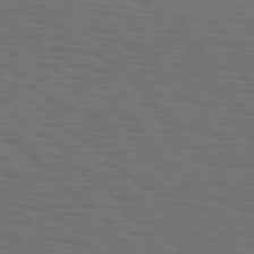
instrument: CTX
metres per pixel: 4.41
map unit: Hpe
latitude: 75.5182
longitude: -131.2537
